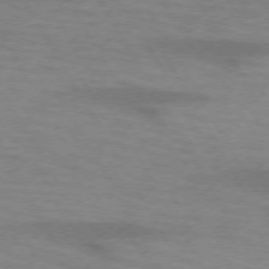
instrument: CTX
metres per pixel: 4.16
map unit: lApd
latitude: 73.3482
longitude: -55.7827
